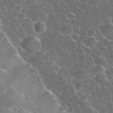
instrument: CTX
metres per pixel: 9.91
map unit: eHh
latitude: 35.6694
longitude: -65.1970
